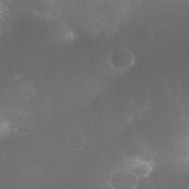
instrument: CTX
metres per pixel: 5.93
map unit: Nhu
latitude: 28.9702
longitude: -66.1011
